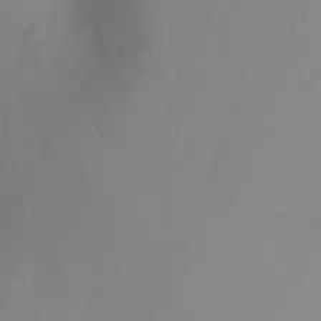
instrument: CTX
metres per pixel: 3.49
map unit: Ht
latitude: -4.6329
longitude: -27.4427
